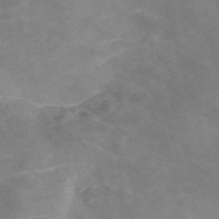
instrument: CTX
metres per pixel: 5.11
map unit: Nve
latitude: -58.0283
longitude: 58.3873
